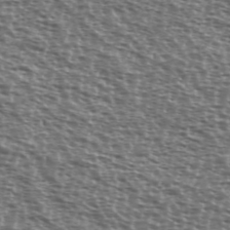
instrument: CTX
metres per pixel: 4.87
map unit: Ave
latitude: 38.5357
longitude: -111.8584
